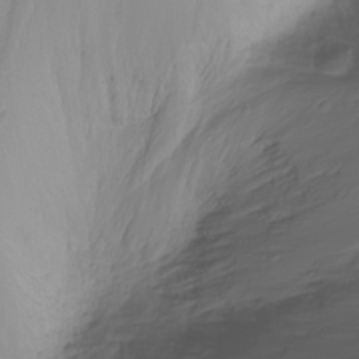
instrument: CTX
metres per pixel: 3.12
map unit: Nhu
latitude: -4.7841
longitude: -84.4223
